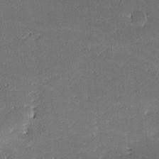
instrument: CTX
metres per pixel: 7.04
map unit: lAa
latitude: -10.8219
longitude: -124.6112
